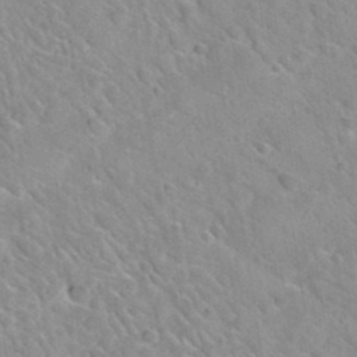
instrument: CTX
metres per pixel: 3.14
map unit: Hto
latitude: 35.1781
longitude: -48.4412
